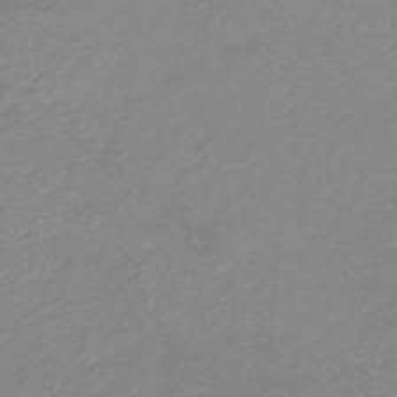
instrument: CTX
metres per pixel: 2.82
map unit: lHb
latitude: -37.2942
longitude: 72.1039
